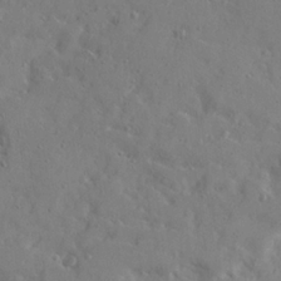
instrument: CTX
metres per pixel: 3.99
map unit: Ave
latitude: 22.2711
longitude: -130.9325
